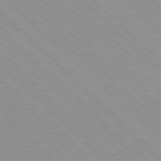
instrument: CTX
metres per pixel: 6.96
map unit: Hpe
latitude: 77.8961
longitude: -153.1970
